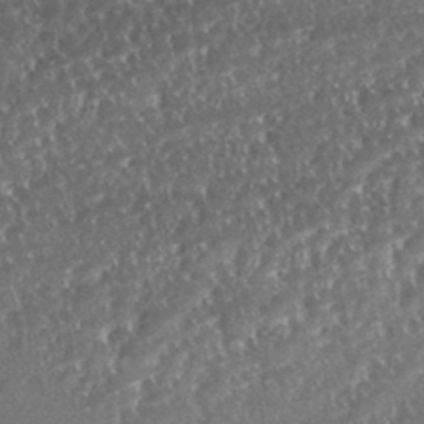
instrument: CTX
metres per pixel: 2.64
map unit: eHh
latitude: 35.0836
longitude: -132.7813
